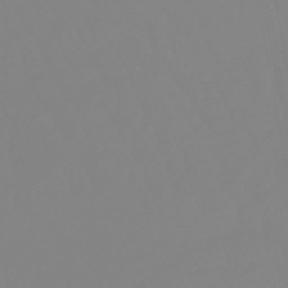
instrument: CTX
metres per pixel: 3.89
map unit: eHb
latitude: -48.8597
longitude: 85.1242
